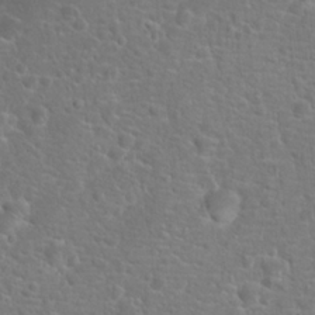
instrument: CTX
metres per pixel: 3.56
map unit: Hto
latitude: 17.3860
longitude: -42.1011
